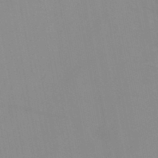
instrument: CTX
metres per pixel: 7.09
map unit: HNb
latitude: -46.7841
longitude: -47.5183
